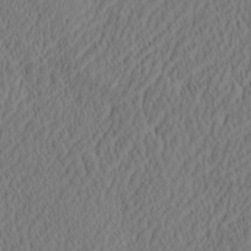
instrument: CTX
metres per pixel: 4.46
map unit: eHh
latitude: -3.1431
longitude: 16.8030
